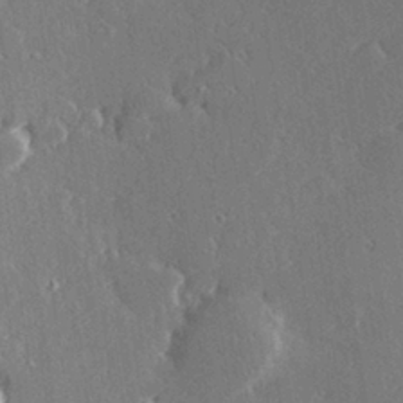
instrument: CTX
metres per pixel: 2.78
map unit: Hve
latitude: 28.3089
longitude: -92.3467
